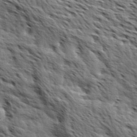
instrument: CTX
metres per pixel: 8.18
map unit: Hve
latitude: 31.9151
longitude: 149.1809
